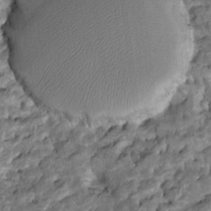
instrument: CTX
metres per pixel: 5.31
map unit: Htu
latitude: -7.8422
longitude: 145.8045
